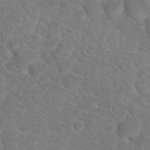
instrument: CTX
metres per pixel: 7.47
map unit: Hto
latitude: 18.8947
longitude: -37.2537
